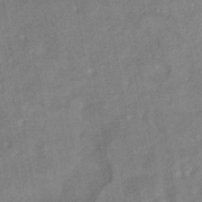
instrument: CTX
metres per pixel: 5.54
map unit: HNhu
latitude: -41.4265
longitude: 91.5399
